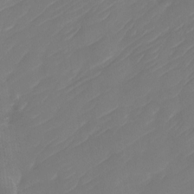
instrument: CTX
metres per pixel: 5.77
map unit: Nhu
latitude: -30.3495
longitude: -71.9717
